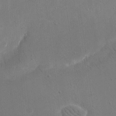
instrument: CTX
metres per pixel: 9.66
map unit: eHh
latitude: 19.5560
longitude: -67.8394
